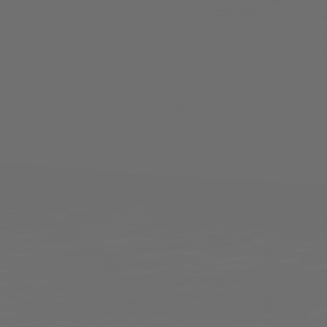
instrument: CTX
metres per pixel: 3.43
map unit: Hpe
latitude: 75.2537
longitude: -128.3278
